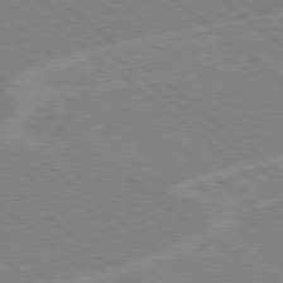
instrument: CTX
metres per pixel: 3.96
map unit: Hpe
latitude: 78.4790
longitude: -160.3467
